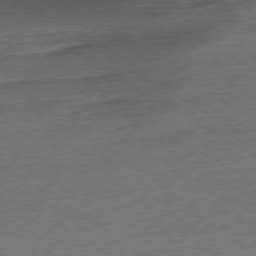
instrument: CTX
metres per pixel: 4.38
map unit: Ap
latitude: -79.7099
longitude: -63.8773
